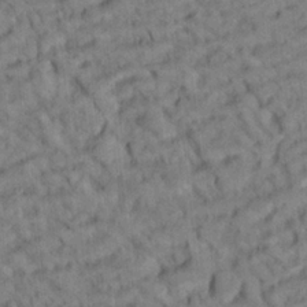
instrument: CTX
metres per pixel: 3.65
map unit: Ht
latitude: 8.1578
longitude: -76.1766
